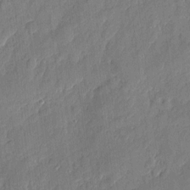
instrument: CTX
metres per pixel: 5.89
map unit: eHh
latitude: 6.5357
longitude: -73.3482
